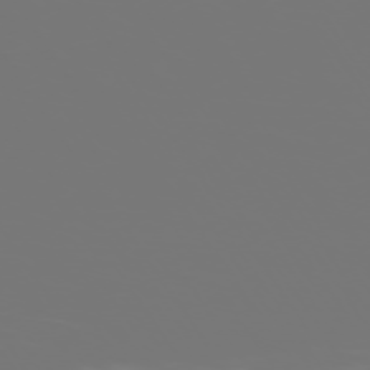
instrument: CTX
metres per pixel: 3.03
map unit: Hpe
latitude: -74.3685
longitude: 6.8597
